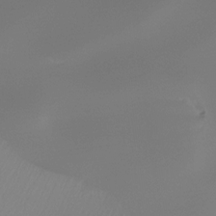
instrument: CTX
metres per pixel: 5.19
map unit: Ht
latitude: -15.7100
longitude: -43.5371
